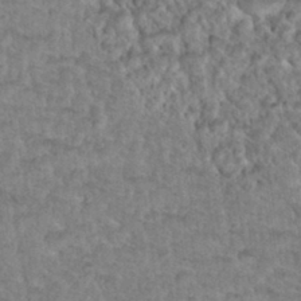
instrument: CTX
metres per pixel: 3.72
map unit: Nhu
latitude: 32.0444
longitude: -51.6316
